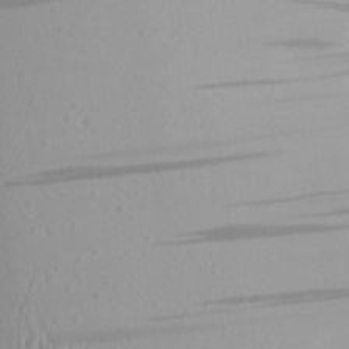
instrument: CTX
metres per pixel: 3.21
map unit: Aa
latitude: 23.0458
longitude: -144.4223
